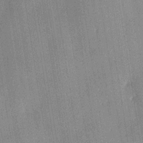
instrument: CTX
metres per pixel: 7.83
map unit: lHvf
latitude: 20.9514
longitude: 144.7274
